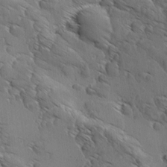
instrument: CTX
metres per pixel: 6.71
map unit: Ave
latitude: 12.0822
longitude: -105.8584
